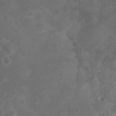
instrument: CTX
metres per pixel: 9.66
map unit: Nhu
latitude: 2.8758
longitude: -14.7813
